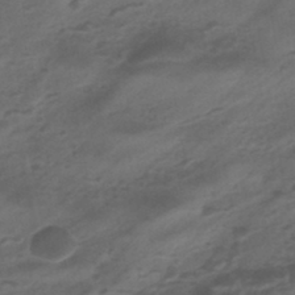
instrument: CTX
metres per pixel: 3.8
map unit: eHb
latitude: -43.5021
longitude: 85.4832
